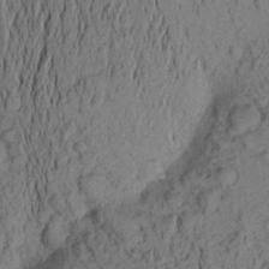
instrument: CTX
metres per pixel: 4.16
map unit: Aa
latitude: 22.7813
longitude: -147.0270
